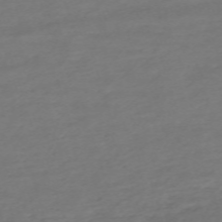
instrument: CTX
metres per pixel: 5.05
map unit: eHh
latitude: -63.0486
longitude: 53.1242
